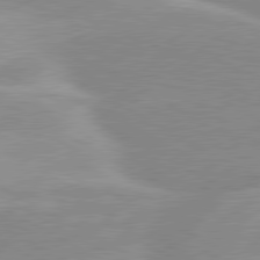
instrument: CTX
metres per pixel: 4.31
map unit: lApd
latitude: 80.3467
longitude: -124.3845
